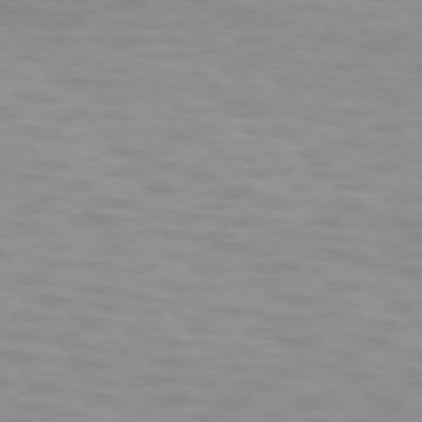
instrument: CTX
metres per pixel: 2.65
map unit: lApd
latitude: 74.5546
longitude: -60.5168
